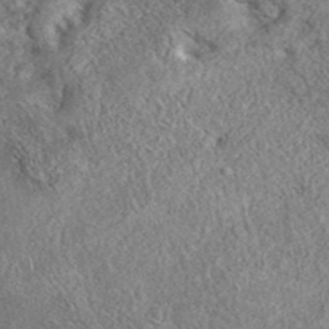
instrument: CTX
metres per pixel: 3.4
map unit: eAb
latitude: 37.7261
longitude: 112.5385
